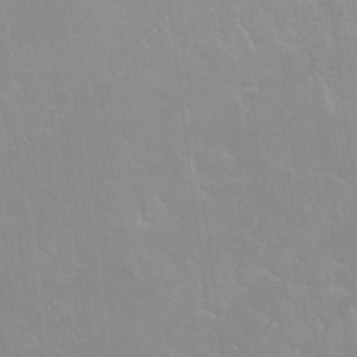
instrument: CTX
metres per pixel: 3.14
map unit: Ht
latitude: -14.3684
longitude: -42.3656
